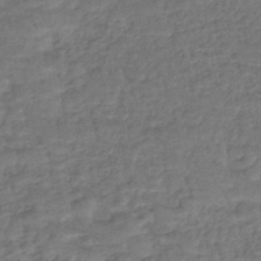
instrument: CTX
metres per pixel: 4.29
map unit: lHb
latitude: -43.0297
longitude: 79.8044
